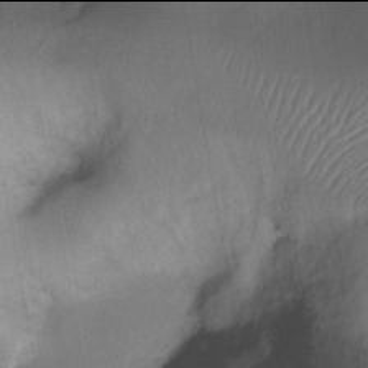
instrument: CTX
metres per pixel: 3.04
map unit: Ht
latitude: -18.0094
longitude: -44.7624
